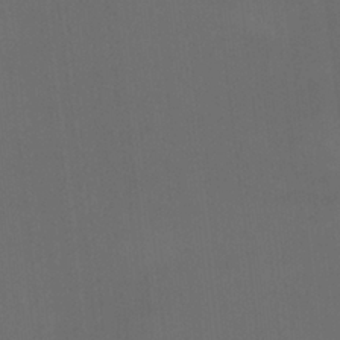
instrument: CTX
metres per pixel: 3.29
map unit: HNhu
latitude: 0.2144
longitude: -2.3467
